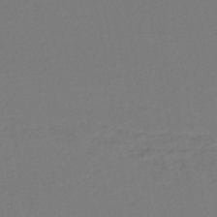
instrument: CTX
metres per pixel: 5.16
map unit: lHb
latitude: -45.4454
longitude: 74.3307
